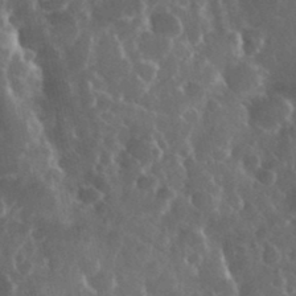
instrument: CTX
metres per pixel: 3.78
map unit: eHh
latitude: 34.8380
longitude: -59.2348
